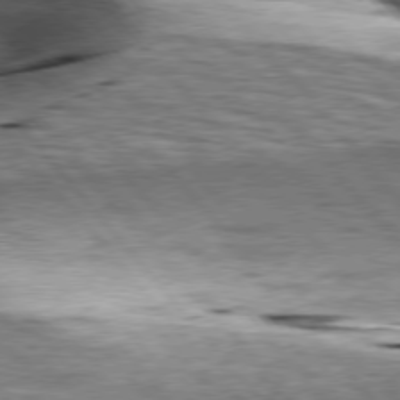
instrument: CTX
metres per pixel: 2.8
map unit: lApd
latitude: 76.7624
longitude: -61.1214
